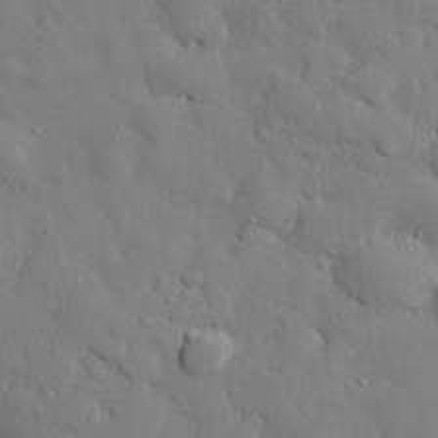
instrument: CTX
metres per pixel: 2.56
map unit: eHh
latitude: 27.7450
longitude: -78.2901
